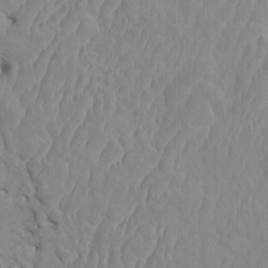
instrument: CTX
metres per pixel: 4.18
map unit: HNhu
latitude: 3.6316
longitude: -2.3845
